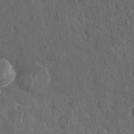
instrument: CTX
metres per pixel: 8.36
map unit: Nhu
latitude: 27.4049
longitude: -62.9703
